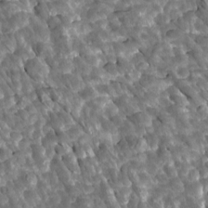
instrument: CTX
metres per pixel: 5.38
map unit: Htu
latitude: 1.5749
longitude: 142.6707
